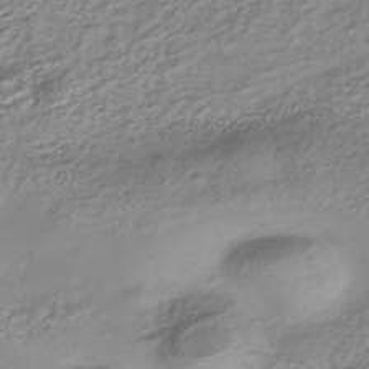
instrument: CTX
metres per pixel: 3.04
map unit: Nhe
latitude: -40.6707
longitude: -100.7813
